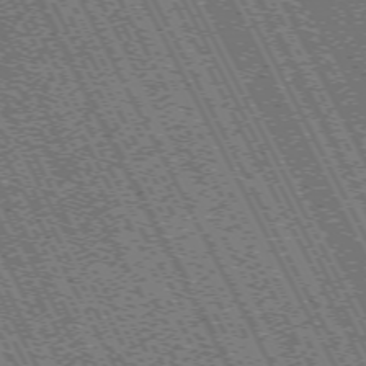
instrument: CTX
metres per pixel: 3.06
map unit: Hpe
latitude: -70.3495
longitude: 17.0487
